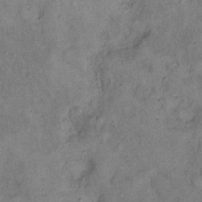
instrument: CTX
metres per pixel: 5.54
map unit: eHh
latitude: 17.4426
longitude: -62.3845
